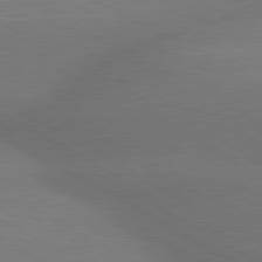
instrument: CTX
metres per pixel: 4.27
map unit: lApd
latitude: 80.0444
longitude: -150.6868
